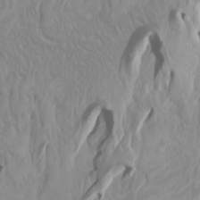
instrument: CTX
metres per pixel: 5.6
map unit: Htu
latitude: -4.5951
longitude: -89.4994
